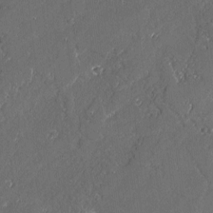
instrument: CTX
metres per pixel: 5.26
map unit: lAvf
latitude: -1.9556
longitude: -107.2915
